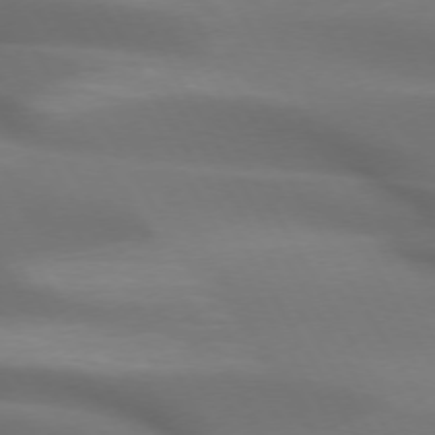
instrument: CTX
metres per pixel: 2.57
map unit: lApd
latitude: 72.7813
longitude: -49.9528
